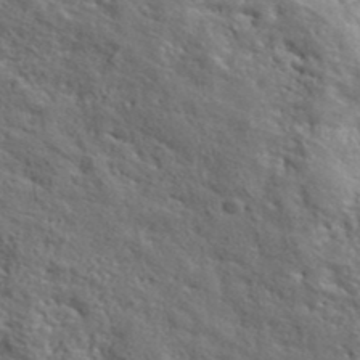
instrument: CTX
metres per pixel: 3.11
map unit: lHvf
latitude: 40.6301
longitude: -86.8947
